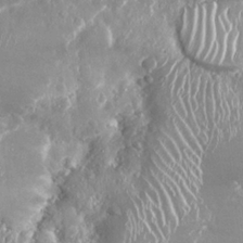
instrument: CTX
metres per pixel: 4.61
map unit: Nhu
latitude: 25.0836
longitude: -60.4979
